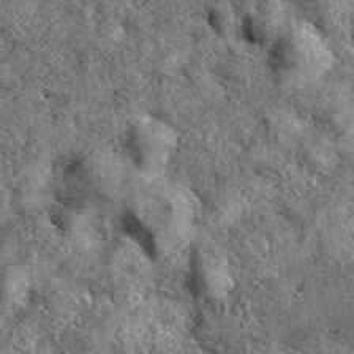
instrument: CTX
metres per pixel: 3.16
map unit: eAb
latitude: 38.7624
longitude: 106.3684
